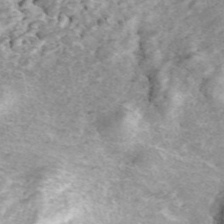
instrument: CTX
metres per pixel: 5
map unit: ANa
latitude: 45.3292
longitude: 29.6155
